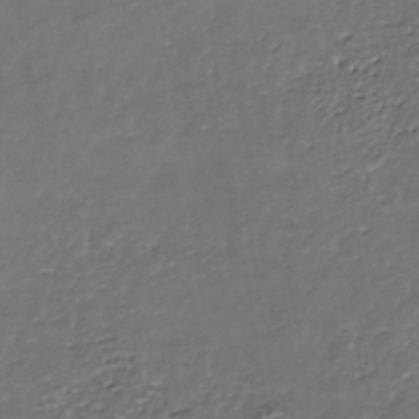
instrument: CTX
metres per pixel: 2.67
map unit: Nhe
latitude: -37.2376
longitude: -90.3278
